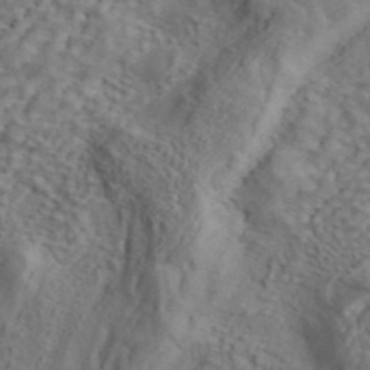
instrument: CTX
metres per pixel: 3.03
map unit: ANa
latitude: 42.7624
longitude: 13.7478
